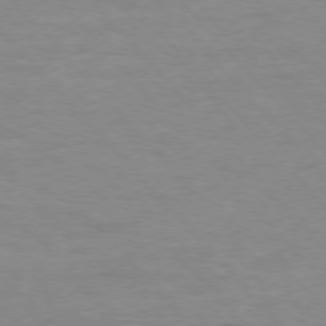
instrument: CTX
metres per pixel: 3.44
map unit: Ap
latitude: -77.3132
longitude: -83.8583
